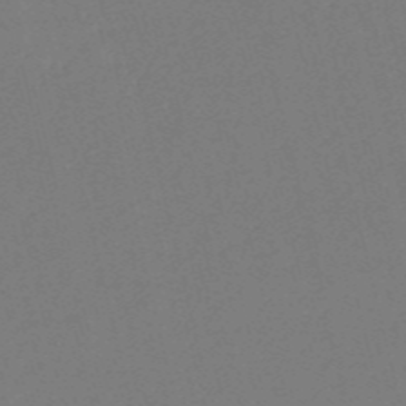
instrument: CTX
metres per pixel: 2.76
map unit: HNb
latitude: -54.2551
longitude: -39.6127
